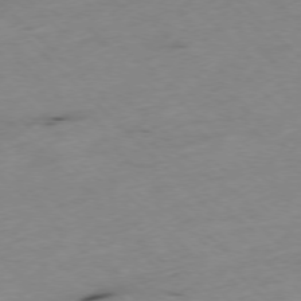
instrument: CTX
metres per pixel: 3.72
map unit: Ap
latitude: -77.2376
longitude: -60.8947
